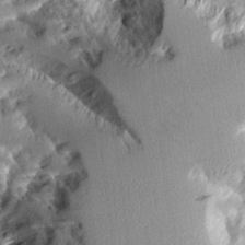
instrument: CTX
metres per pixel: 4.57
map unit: Aa
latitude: 11.1592
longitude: -126.1011
